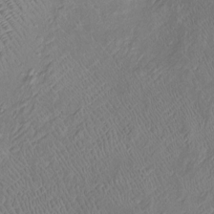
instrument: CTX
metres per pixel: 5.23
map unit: Htu
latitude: -6.7274
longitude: 155.2187
